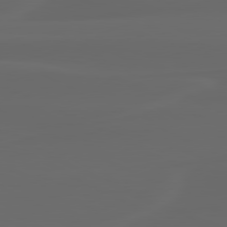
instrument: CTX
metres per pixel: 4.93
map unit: lApd
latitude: 80.2145
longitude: -116.6113
